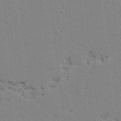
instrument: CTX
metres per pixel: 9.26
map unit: lAvf
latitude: 24.8569
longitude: -111.8017
